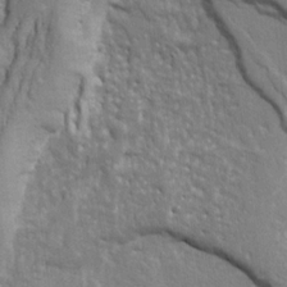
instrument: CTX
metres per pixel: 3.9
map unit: Ht
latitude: 9.0270
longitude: -76.7624
